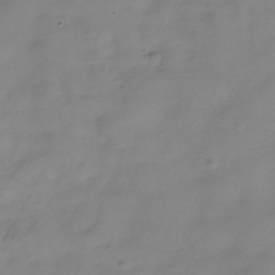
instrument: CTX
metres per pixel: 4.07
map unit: Hve
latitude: -34.0283
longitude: 91.6155
